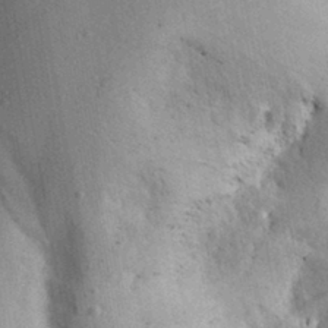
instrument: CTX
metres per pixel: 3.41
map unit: Aa
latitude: 28.5734
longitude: -146.8380
